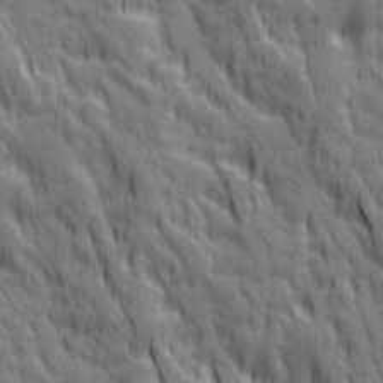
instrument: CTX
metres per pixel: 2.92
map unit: Ave
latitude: 20.0255
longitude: -134.3467
